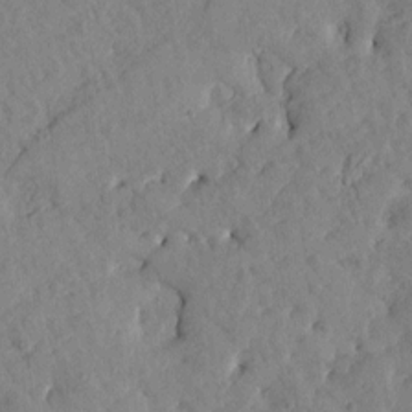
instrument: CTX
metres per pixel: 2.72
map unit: Htu
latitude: 1.4237
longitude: 179.4265
